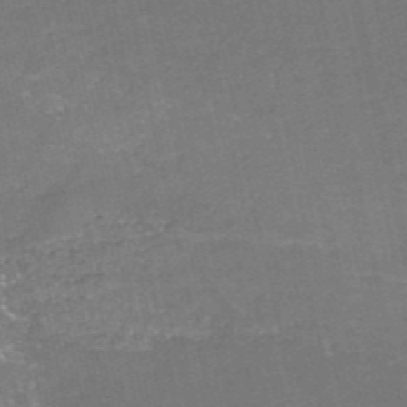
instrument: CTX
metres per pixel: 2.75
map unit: HNb
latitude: -51.2943
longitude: -49.0081
